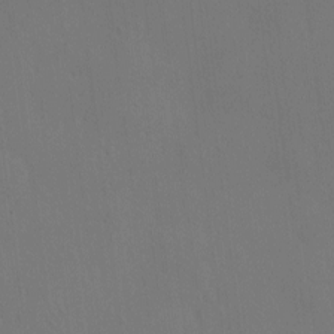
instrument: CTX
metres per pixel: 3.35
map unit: eHh
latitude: -8.0661
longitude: -69.1403
